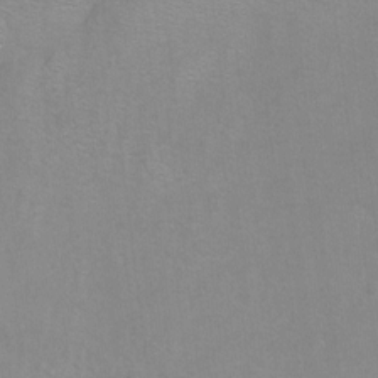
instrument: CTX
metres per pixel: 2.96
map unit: Hto
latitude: -6.4062
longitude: -35.9150
